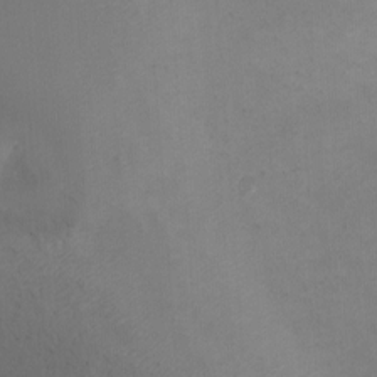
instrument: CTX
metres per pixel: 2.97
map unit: Ht
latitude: -6.9919
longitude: -28.0822
